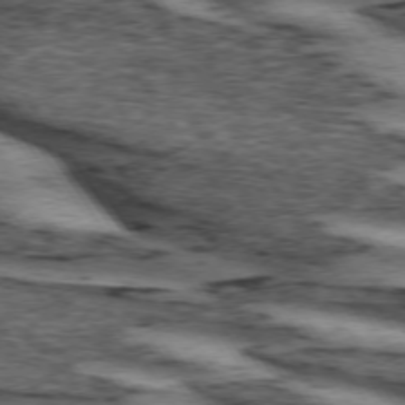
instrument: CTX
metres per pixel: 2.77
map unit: lApd
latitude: 73.8584
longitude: -75.0647
